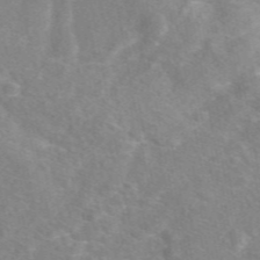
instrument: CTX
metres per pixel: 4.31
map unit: eAb
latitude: 48.4601
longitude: 119.0486
